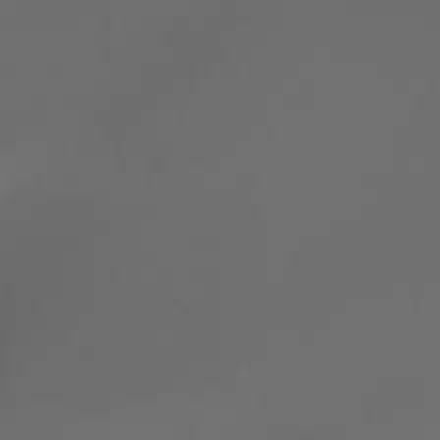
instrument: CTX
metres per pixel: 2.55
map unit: Htu
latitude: -12.8597
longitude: -71.6316
